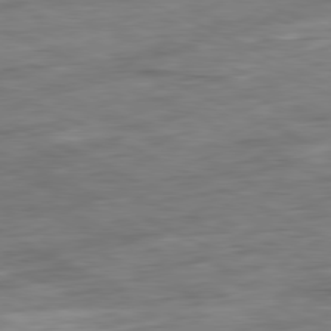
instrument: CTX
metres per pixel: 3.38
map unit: Ap
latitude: -81.2187
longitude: -72.3657
